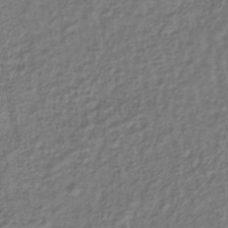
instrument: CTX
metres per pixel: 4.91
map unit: lHb
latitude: -38.6897
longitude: 63.5777
